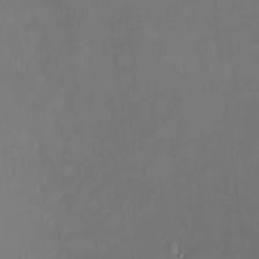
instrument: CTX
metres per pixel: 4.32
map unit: HNhu
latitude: 7.2537
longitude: 8.5385
